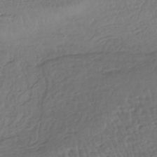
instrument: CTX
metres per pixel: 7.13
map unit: HNhu
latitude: -45.7478
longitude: 103.0675
